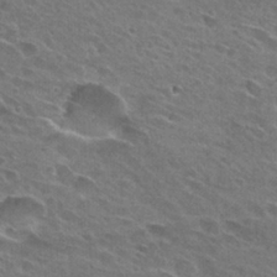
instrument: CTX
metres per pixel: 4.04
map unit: Hto
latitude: 26.3845
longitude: -43.8961
